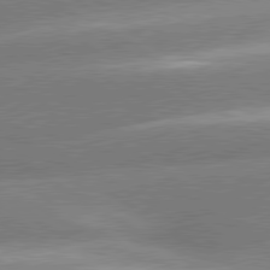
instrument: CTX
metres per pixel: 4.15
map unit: lApd
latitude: 80.2145
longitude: -154.4412
